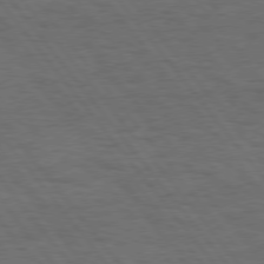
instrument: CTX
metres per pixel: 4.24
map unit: Hpe
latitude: 75.1970
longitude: -137.1403
